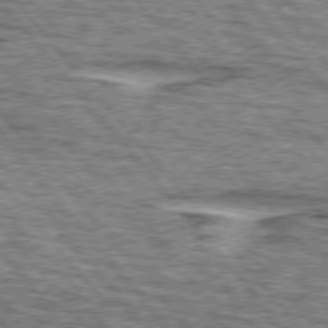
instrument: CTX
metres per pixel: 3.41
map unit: lApd
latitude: 75.4049
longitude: -76.8380
